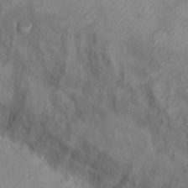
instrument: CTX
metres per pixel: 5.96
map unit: Nhu
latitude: 13.7828
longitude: -28.9891
